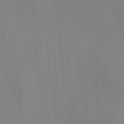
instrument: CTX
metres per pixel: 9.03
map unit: HNhu
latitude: 13.5560
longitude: 11.9178
